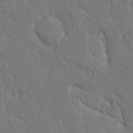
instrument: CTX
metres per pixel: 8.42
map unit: Ave
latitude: 17.8205
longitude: -140.8569
